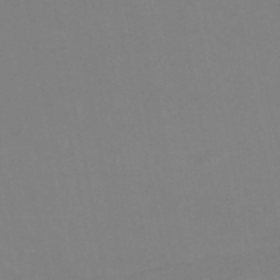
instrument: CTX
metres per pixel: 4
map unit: HNb
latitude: -52.5384
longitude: -51.7827
